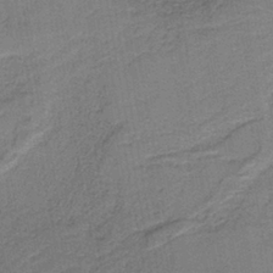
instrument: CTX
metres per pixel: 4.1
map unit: HNb
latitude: -37.6344
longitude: 52.0850
